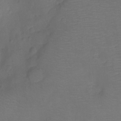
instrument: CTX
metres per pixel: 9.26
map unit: Ht
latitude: -12.3684
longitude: -24.3845
